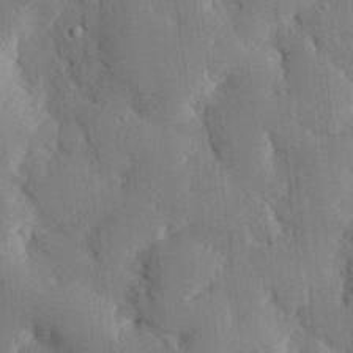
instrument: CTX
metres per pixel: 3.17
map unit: eHh
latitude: 29.1214
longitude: -80.3845
